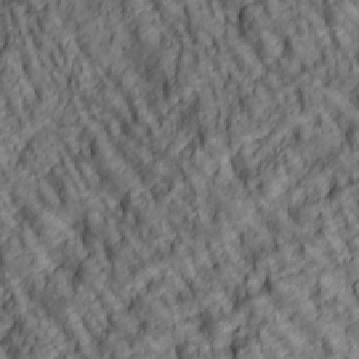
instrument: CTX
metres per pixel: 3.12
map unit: lAa
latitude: 5.2348
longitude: -116.5924
